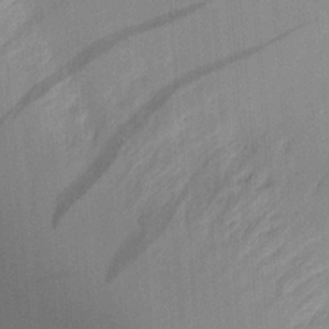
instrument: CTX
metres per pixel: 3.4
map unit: Aa
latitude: 20.7435
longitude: -143.9150
